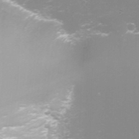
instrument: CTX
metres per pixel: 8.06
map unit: Nhu
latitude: -4.5573
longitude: -75.2915
